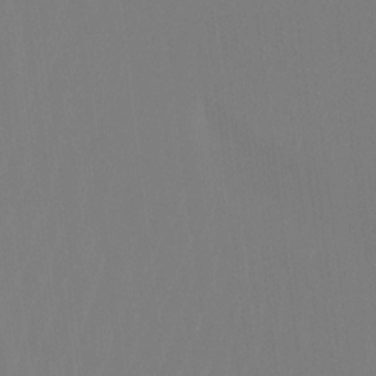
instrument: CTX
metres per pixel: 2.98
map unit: Htu
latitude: -12.6708
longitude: -49.0647
